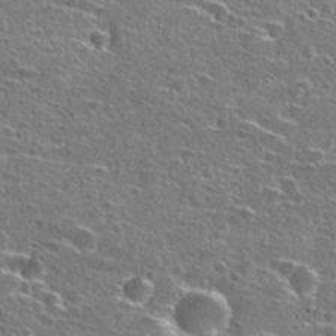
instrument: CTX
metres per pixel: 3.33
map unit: Hto
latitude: 27.3293
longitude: -47.9717
